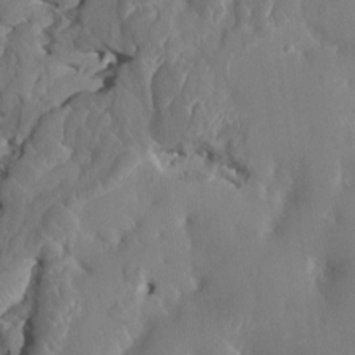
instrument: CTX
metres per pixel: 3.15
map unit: HNhu
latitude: 4.6113
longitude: -5.5182
